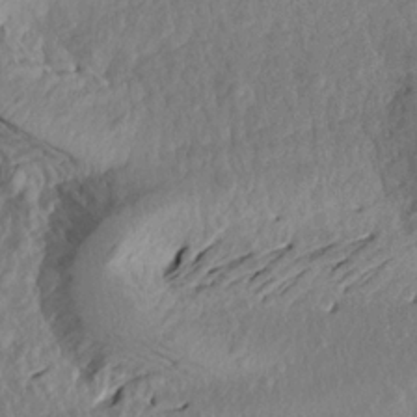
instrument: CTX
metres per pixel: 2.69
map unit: Aa
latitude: 18.3089
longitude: -144.4790
